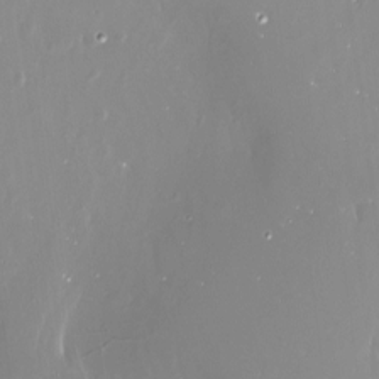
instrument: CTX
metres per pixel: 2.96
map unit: Nve
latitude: -17.6155
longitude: -60.0255
